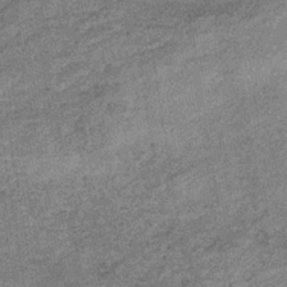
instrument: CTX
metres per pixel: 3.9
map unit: eHb
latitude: -39.0109
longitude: 79.0486
